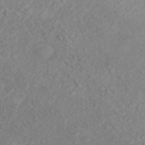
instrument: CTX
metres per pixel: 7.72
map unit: ANa
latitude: 44.5923
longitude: 22.8219
